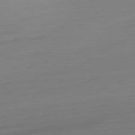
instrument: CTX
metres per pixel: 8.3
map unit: Ap
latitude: -78.3117
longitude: -77.0836
